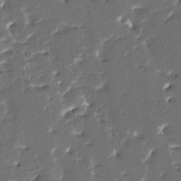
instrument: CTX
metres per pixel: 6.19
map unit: HNhu
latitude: 5.0647
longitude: -5.8583
